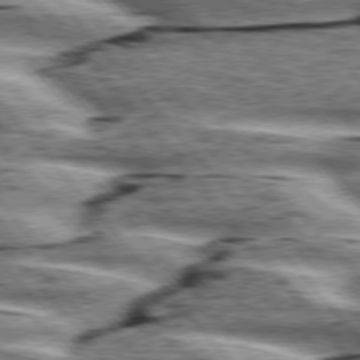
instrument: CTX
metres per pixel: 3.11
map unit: lApd
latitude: 76.2333
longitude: -82.2333
